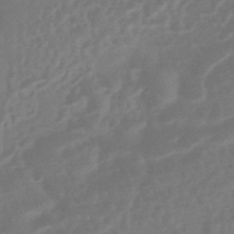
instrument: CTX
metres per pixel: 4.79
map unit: HNhu
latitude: -43.5966
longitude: 92.5574
